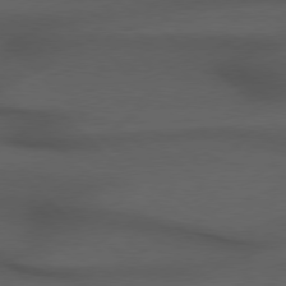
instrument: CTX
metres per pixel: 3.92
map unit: Hpe
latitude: 76.9891
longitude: -155.9339
